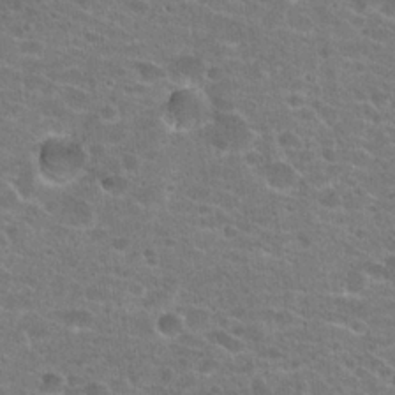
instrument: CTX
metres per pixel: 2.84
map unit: Hto
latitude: 23.0647
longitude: -44.0444
